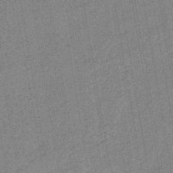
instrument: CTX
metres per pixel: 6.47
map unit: eHb
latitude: -44.5007
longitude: 86.7463
